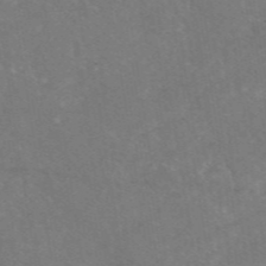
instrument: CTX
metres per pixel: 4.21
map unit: eAb
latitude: 47.3860
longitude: 115.5210
